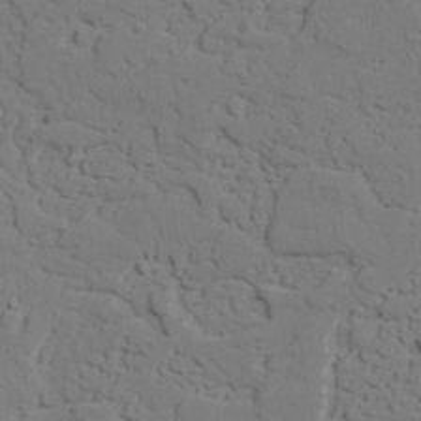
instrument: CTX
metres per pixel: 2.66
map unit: lAvf
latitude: 26.6869
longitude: -109.7827
